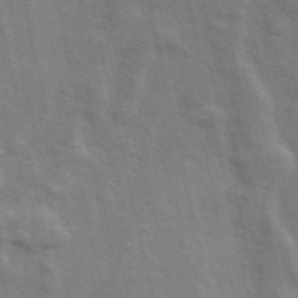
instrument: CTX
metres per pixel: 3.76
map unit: ANa
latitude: 49.1592
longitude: -75.4238
